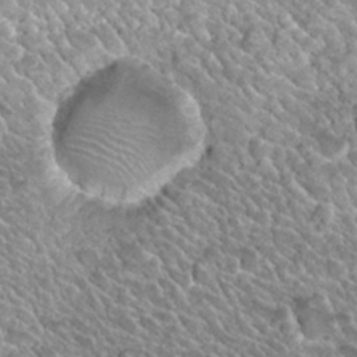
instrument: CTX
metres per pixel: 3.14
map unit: Nhu
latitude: 29.8016
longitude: -54.3089
